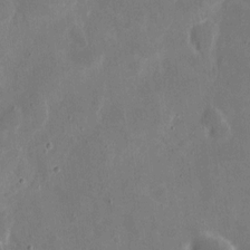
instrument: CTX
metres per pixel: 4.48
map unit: eHh
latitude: 9.4049
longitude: -69.1403
